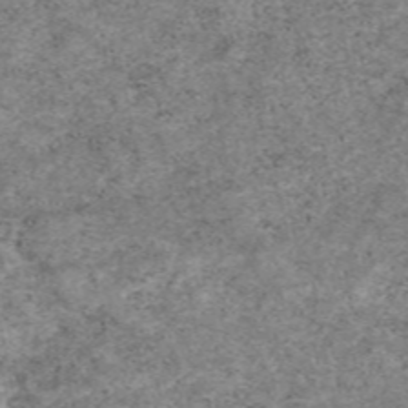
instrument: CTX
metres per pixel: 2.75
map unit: eAb
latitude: 48.8002
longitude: 121.3320
